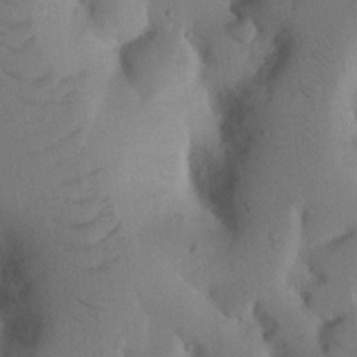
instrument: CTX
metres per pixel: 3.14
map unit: Nhu
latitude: 19.7827
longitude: -75.9717
